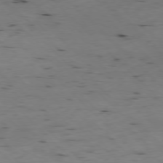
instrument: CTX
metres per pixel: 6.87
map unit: Ap
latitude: -77.3699
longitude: -89.6883
